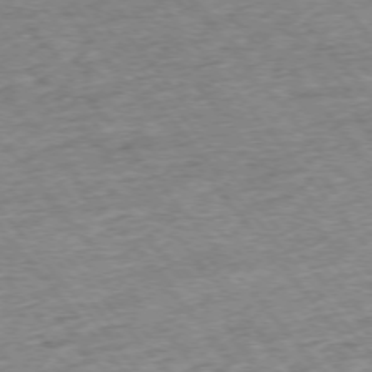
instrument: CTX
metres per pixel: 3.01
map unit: Ap
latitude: -75.6344
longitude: -88.0444
